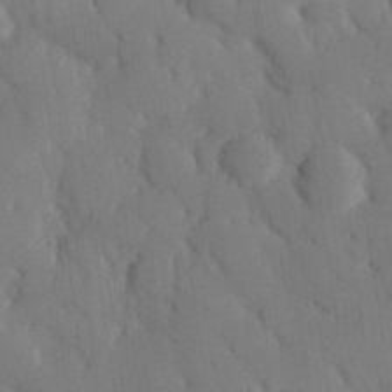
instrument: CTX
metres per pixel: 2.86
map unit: eHh
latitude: 28.1011
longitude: -80.0822
